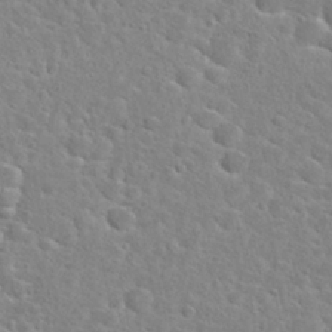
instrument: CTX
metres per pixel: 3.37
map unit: Hto
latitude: 24.8757
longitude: -47.9717
